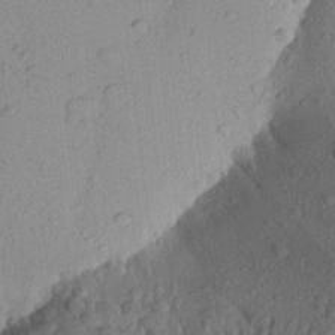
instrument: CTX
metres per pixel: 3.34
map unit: Aa
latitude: 22.5735
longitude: -147.9717
